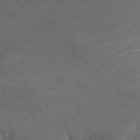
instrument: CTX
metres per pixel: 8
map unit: Nhu
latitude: -13.4643
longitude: -51.9339
